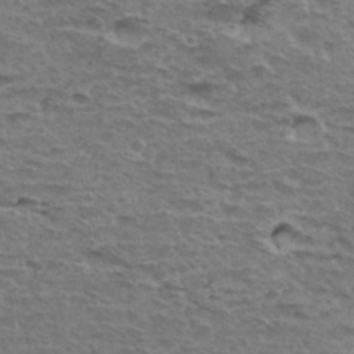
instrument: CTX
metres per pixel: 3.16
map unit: Hto
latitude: 34.9513
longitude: -43.3860
